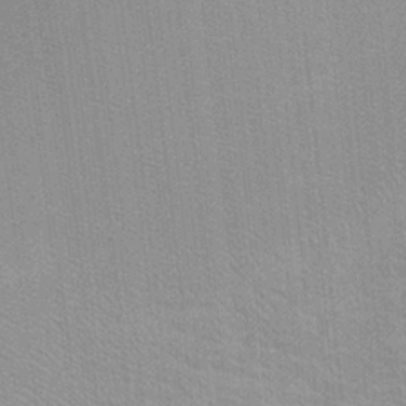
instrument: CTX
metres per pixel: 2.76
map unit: Ht
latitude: -2.9541
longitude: -15.5183
